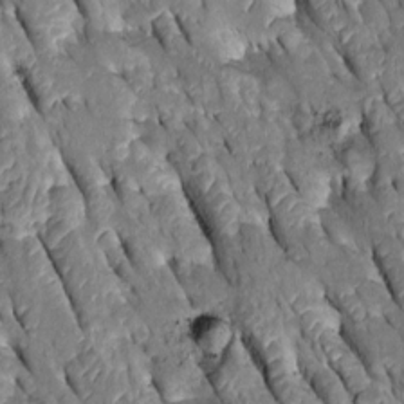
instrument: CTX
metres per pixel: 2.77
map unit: Htu
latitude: -0.1228
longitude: 148.4440
